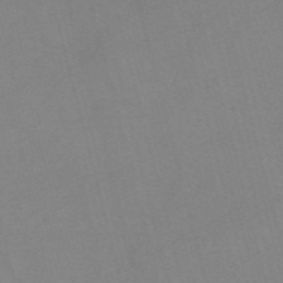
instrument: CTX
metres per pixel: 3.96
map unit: Nve
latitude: -57.6722
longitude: 64.2551
